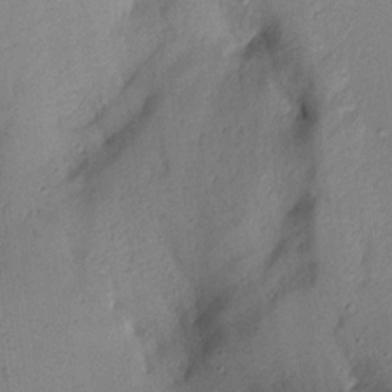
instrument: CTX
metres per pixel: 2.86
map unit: Aa
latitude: 16.4601
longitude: -146.5924
